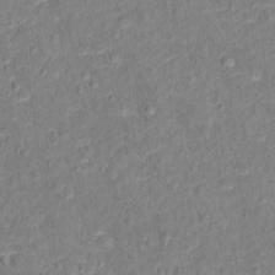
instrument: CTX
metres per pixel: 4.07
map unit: Hto
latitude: 12.2145
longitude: -38.1956
